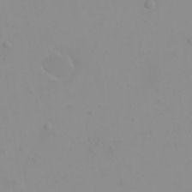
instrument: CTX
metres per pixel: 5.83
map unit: eHh
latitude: 23.9717
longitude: -65.1025
